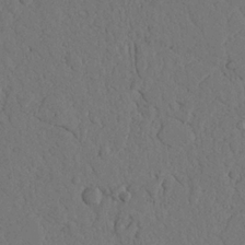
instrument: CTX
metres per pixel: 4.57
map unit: Nhu
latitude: 20.4790
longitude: -75.6694
